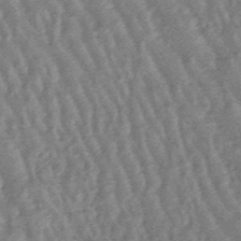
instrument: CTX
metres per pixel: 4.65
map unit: lHb
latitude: -48.0850
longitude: 79.4454
